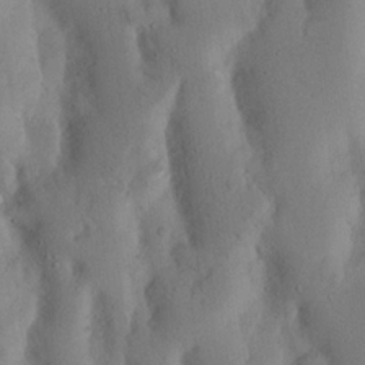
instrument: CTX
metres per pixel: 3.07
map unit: Nhu
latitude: 18.5734
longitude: -75.6505
